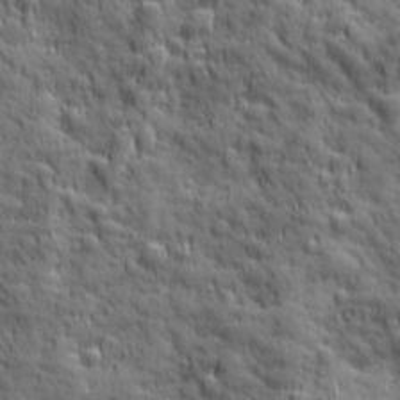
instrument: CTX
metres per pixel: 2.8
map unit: Ave
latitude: 19.3670
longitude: -132.5546
